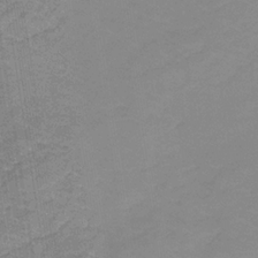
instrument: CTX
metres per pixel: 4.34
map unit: eHb
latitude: -32.5952
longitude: 66.9731
